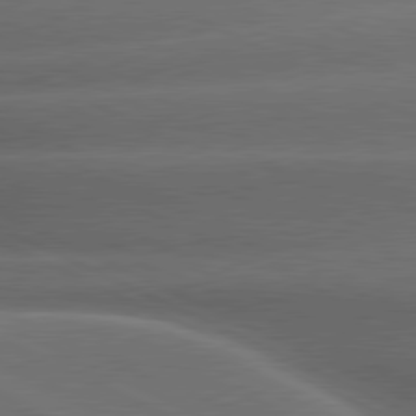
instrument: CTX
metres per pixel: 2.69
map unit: lApd
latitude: 80.4034
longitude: -137.3671
